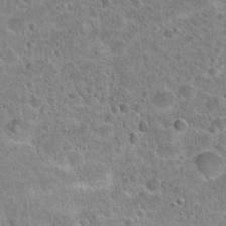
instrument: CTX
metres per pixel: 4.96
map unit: Hto
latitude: 21.7072
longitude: -49.0647
